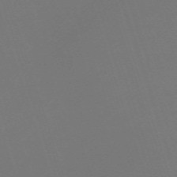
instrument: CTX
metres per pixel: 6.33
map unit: eHh
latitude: -63.0297
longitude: 51.5588
